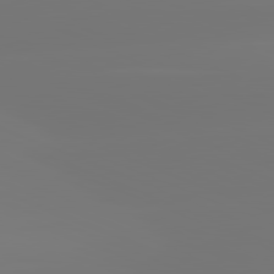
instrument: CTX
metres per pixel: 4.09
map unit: lApd
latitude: 81.8772
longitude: -150.2522
